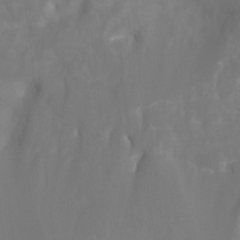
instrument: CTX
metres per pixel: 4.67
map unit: Nhu
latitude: -12.6896
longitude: -72.5168
